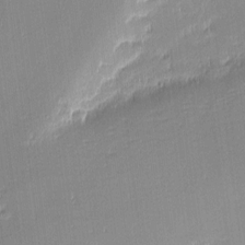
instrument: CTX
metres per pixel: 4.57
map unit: eHh
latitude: -2.6140
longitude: -81.8394
